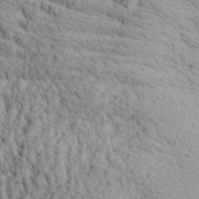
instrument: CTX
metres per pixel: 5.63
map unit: Aa
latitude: 29.8583
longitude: -138.4412
